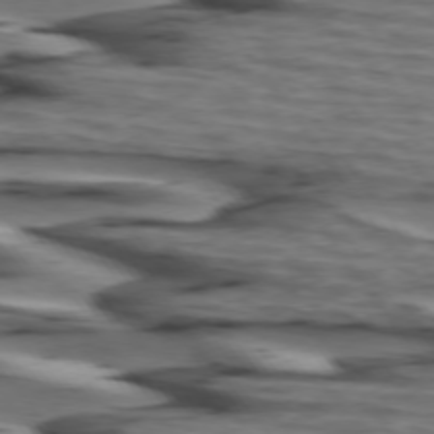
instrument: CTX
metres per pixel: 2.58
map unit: lApd
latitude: 74.4979
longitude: -71.9339
